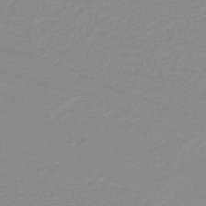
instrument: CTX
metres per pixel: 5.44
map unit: lHb
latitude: -40.6707
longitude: 63.6344
